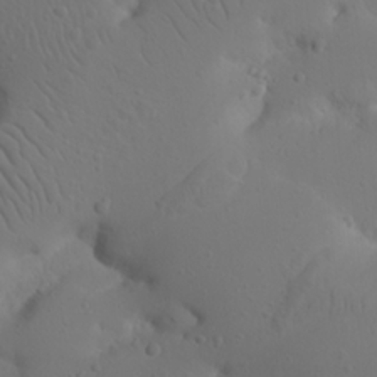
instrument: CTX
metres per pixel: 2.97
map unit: Nhu
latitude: 22.7435
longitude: -72.1578
